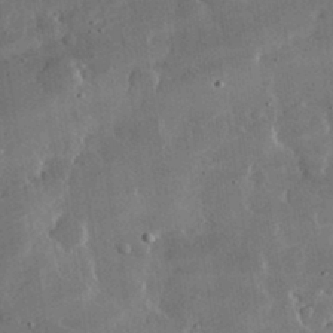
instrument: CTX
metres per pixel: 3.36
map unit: lHvf
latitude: 32.4979
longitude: -91.9906
